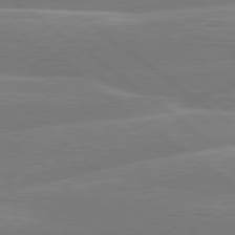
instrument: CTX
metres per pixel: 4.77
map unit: lApd
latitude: 79.4427
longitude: -141.1781
